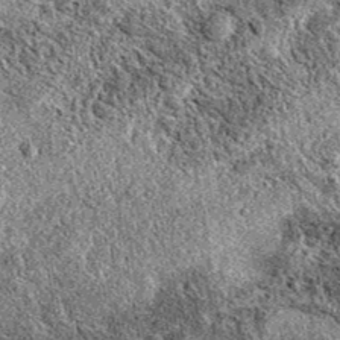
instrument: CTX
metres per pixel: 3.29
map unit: eAb
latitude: 37.8772
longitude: 110.7841
